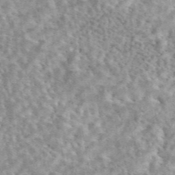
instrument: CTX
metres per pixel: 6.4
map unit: eAb
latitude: 44.5734
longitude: 108.8786
